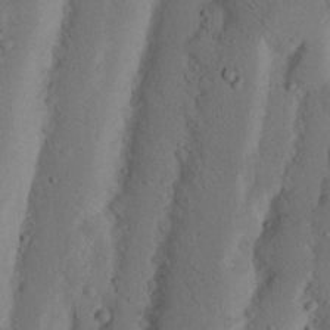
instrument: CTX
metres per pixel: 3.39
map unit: Nhu
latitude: 19.5749
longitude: -75.7450
